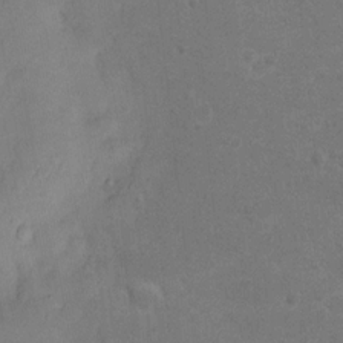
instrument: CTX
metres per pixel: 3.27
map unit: Nhu
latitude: 6.3656
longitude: -24.4223
